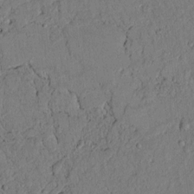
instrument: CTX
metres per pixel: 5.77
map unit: lAvf
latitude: 5.0647
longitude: 169.8422
